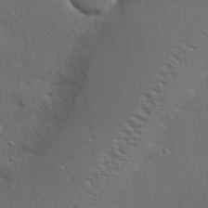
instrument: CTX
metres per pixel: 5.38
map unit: Hve
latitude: 27.5560
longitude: -90.8758
